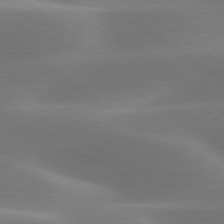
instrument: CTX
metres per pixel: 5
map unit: lApd
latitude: 79.7828
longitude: -91.4993
